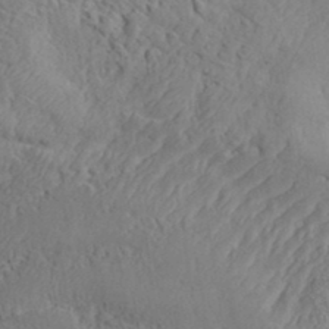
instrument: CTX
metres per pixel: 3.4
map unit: eHh
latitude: 35.4048
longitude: -137.7450
